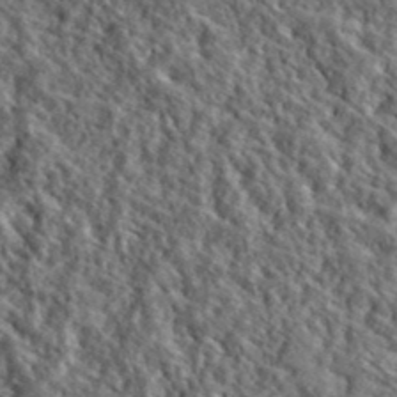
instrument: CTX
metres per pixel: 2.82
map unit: lHvf
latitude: 40.9702
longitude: -89.3293
